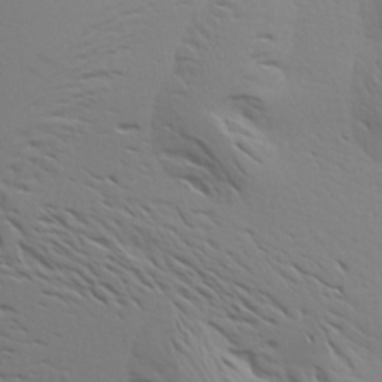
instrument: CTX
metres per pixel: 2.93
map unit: Aa
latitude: 18.6301
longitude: -144.9325
